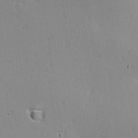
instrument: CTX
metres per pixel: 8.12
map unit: Hve
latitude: 24.4601
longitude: -98.3467
